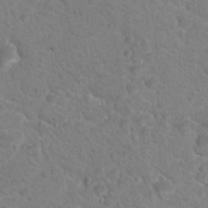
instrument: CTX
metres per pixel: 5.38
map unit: Nhu
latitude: 17.5182
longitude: -31.6505
